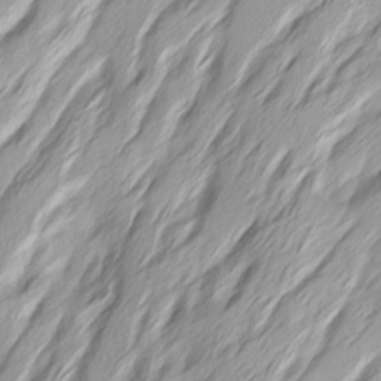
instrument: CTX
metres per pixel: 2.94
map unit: Ave
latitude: 15.0648
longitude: -136.3468
